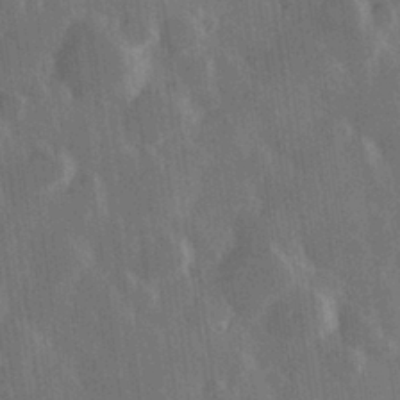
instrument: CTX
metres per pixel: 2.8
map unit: Hve
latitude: 28.6868
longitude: 147.4265
